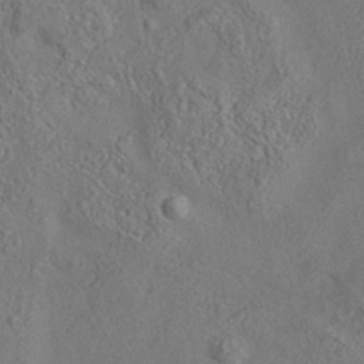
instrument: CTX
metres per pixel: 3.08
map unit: eAb
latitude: 35.4615
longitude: 111.5399
